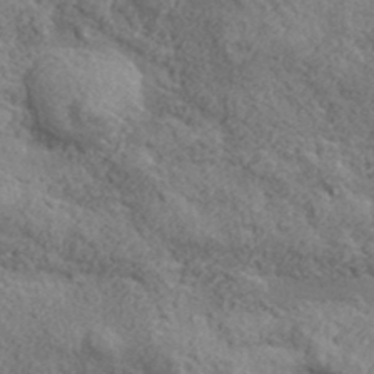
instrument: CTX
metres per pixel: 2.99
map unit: lHvf
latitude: 37.8017
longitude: -87.6127
